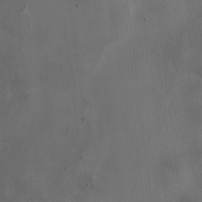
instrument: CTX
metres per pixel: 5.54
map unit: HNhu
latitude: 1.3859
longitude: -3.8772
